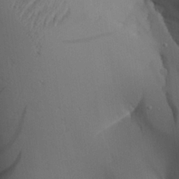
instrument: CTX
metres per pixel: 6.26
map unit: Aa
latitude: 26.2334
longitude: -128.3278
